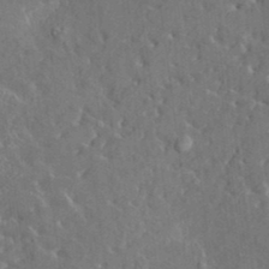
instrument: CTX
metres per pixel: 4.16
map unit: HNhu
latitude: 5.1781
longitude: 10.2740
